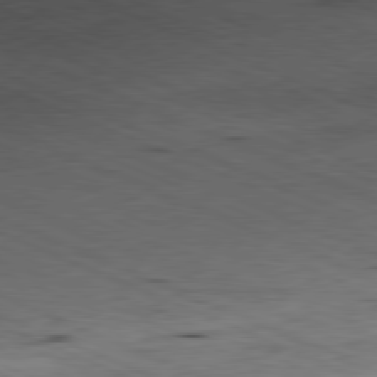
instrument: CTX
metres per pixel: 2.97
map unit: Ap
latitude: -81.6155
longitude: -82.9513
